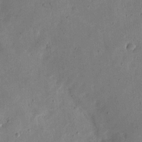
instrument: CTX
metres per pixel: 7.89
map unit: eHh
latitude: 6.9325
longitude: -71.7449
